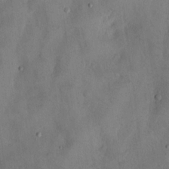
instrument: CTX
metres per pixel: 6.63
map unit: Hto
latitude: 13.6883
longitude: -59.9906
